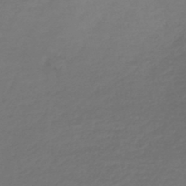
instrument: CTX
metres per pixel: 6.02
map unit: lHb
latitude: -42.9163
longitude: 69.5399
